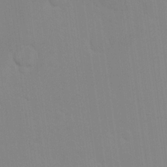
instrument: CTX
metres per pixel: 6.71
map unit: Nhu
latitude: 23.7261
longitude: -63.1592
